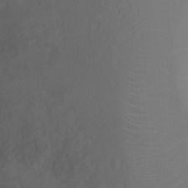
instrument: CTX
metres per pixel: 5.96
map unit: Ht
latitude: -16.8030
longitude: -41.1592
